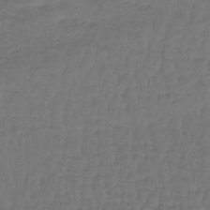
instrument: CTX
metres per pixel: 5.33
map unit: lHb
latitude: -42.7274
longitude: 64.1795
